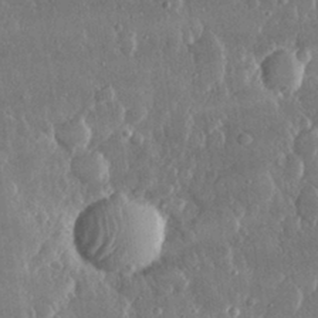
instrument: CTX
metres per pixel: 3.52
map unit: lHvf
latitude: 30.3657
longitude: -92.6301
